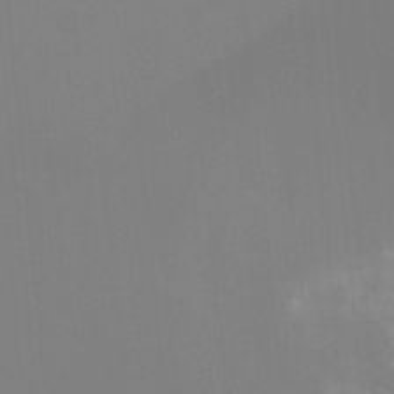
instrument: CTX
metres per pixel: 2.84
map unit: Htu
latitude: -14.4062
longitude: -47.9150
